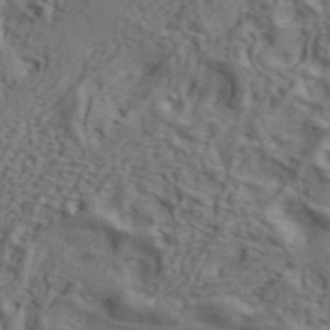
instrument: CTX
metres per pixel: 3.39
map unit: ANa
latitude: 42.6680
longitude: 55.4266
